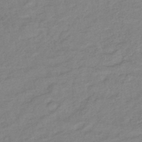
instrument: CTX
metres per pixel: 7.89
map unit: lHb
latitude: -41.4832
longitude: 76.3684
